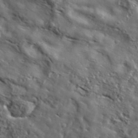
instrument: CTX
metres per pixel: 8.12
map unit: lHvf
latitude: 36.6113
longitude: -86.2900
